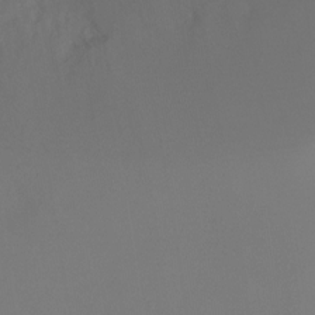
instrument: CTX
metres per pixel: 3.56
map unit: Ht
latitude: -17.1809
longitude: -46.3657
